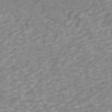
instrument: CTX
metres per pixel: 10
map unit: ANa
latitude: 46.1389
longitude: 21.9178
